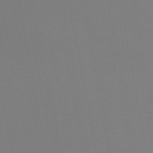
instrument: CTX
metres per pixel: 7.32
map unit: lHb
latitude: -48.0850
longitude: 69.4265
